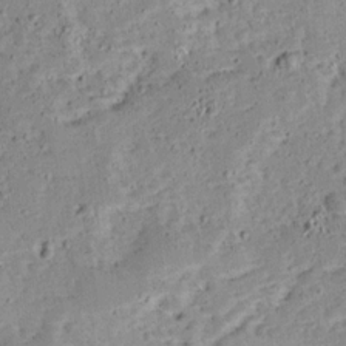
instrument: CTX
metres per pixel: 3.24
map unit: Ave
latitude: 13.6127
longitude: -138.5546
